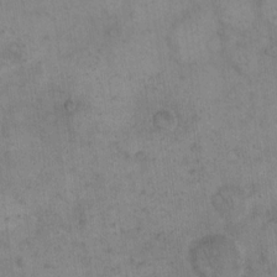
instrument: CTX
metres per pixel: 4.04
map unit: eHh
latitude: 15.0837
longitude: -66.8380
